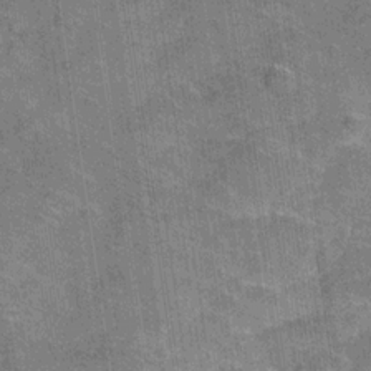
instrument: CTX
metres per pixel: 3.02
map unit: Hve
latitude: -31.3132
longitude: 96.3118
